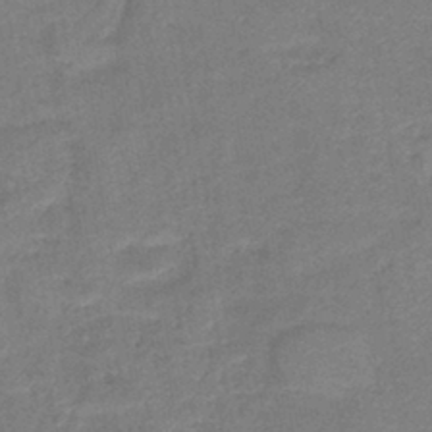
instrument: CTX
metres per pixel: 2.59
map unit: lHb
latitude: -42.1605
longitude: 79.5588
